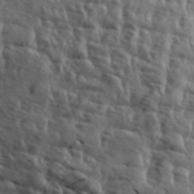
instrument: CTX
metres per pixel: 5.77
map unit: Aa
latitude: 30.5546
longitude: -136.1200
